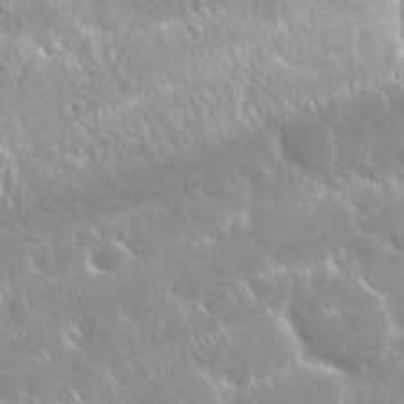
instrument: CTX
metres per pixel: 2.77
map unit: Nhu
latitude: 24.8380
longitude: -60.1766
